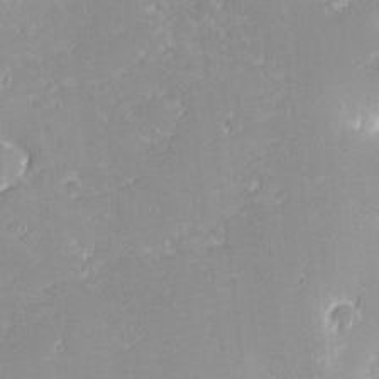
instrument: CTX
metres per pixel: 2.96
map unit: eHh
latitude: -0.6141
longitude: -85.9339
